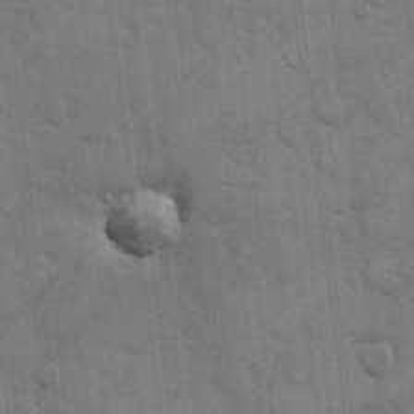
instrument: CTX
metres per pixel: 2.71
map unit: eHh
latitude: 12.8758
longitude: -65.6316
